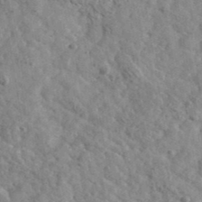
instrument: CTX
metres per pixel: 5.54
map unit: Ave
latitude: 39.8016
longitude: -107.7450
